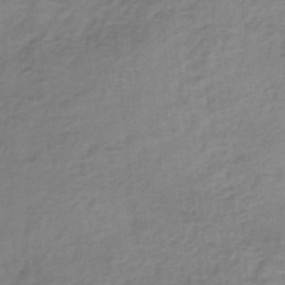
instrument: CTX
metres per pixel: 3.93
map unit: HNb
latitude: -34.6518
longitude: 59.7855
